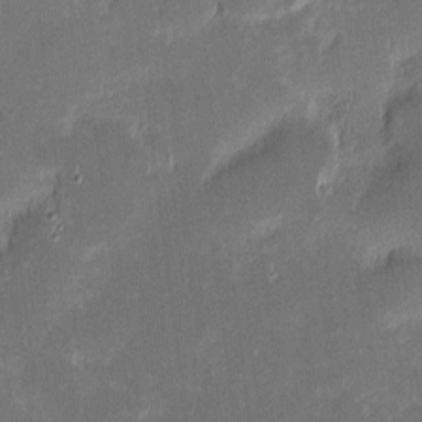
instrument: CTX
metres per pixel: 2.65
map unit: eHh
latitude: -2.5573
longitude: -84.3278
